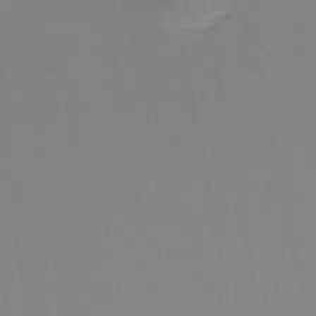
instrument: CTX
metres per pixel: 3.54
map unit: lHb
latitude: -48.2740
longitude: 69.8233
